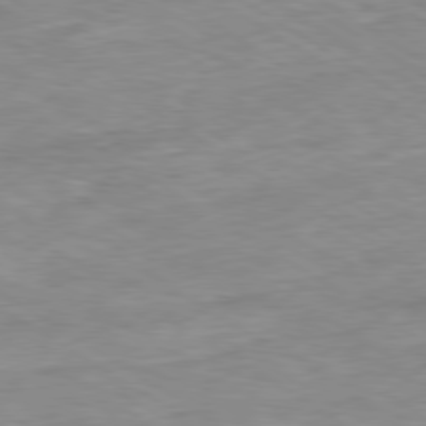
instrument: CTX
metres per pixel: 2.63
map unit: Ap
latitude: -80.1228
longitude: -74.9703
